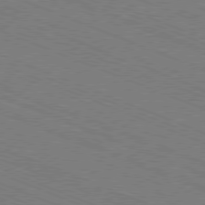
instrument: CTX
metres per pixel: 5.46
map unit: Ap
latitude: -80.9542
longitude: -74.4601
